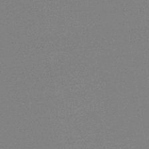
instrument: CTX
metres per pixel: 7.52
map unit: HNb
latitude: -34.5007
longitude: 52.9919
